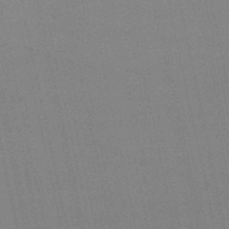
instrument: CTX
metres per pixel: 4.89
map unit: lHb
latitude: -48.0850
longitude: 61.5210
